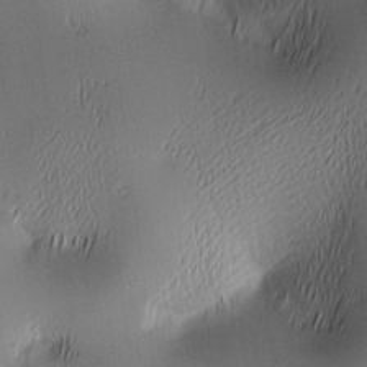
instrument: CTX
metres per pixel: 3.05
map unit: lAa
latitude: 2.6679
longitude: -116.0444
